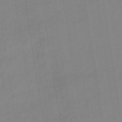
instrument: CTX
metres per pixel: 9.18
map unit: eHb
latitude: -36.0472
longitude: 74.0661
